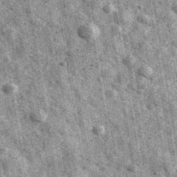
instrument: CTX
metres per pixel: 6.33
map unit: Ave
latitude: 40.4034
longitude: -106.7057
